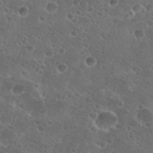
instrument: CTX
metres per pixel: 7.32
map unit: Hto
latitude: 27.1214
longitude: -51.0269
